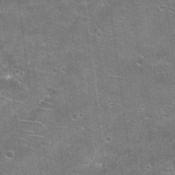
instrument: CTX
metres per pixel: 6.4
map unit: Hto
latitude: 21.8395
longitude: -42.8947
